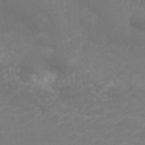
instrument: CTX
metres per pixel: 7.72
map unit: ANa
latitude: 41.9528
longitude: 28.1039
